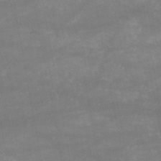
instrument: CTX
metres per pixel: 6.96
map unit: HNb
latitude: -52.4062
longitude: -39.5182
